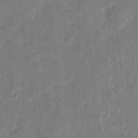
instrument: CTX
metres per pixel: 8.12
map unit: eHh
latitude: 9.3482
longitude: -72.2712
